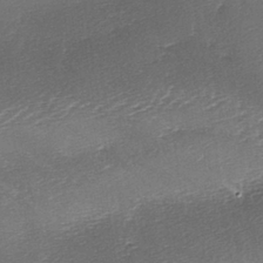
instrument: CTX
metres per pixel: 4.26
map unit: lAa
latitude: -2.5573
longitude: -128.4034
